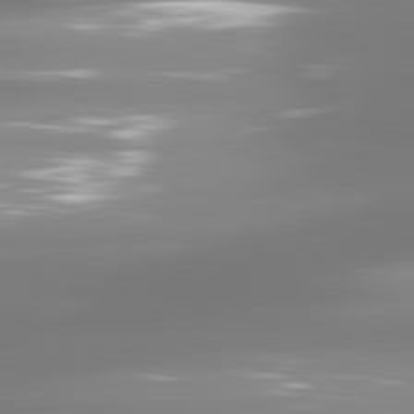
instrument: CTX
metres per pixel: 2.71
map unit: lApd
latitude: 81.3671
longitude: -134.2522
